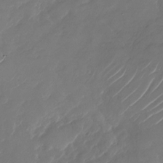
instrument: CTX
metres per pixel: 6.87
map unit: Nhu
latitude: -29.0864
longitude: -72.0444
